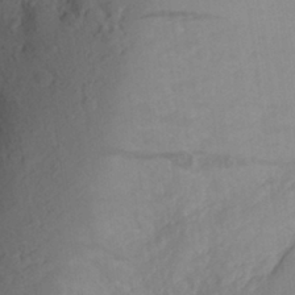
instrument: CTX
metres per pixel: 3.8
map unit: Aa
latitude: 25.9339
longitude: -147.2348
